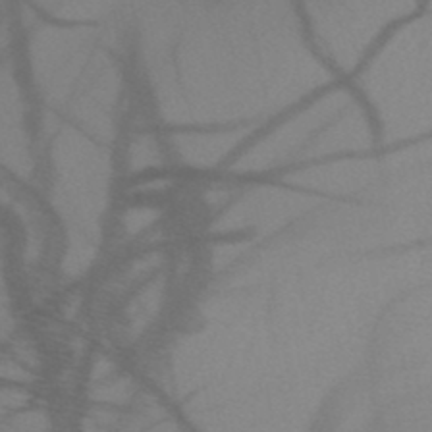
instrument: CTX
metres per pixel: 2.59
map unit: HNb
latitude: -48.6708
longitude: -40.4034
